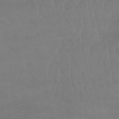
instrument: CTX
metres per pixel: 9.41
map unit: lHb
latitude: -40.5385
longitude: 66.5007
